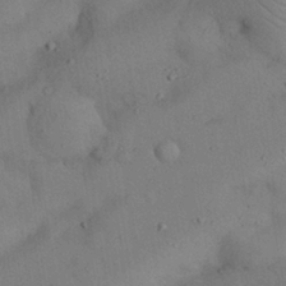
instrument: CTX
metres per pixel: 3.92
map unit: Nhu
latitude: 27.2159
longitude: -70.4601
